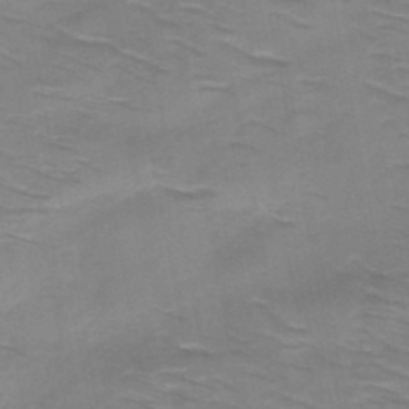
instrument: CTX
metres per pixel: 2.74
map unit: HNb
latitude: -47.6155
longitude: -48.2334
